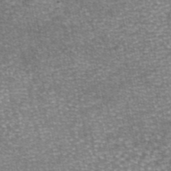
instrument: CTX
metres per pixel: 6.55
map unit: eAb
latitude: 45.9339
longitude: 103.8611
